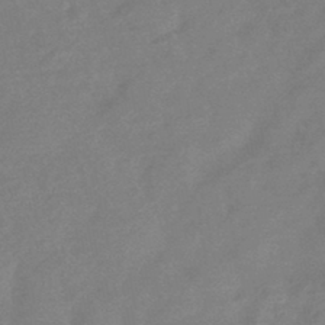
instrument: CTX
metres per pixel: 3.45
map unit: HNhu
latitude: -44.6519
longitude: 91.7100
